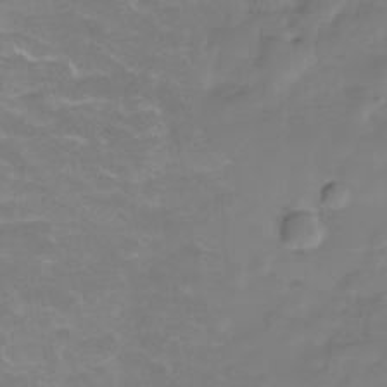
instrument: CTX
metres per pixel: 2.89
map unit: Hve
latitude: -30.2361
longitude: 95.5399
